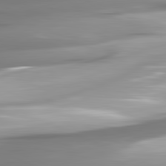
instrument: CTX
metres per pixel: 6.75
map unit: lApd
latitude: 81.9717
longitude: -146.4223
